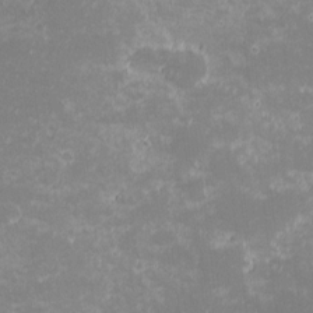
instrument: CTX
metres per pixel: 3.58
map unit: eHh
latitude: -0.7086
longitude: -85.8017
